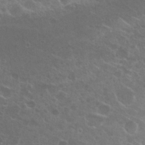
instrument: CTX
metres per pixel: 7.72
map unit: Nhu
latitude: 26.9892
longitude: -51.4048
